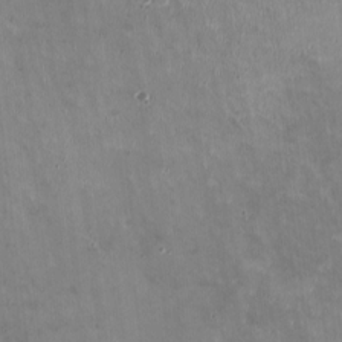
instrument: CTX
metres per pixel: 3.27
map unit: HNhu
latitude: -0.9164
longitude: -3.4615
